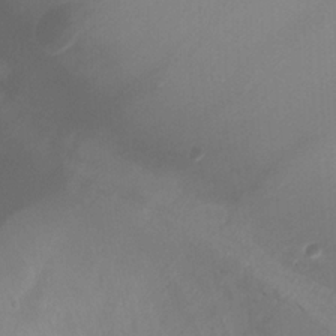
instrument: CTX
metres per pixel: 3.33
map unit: Ht
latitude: 1.4048
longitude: -21.4049
